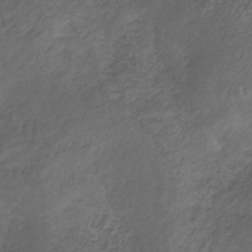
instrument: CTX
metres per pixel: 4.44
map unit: HNb
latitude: -32.8219
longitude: 61.8800
